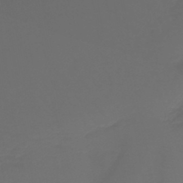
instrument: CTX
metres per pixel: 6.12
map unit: eHb
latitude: -43.6721
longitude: 81.5399
